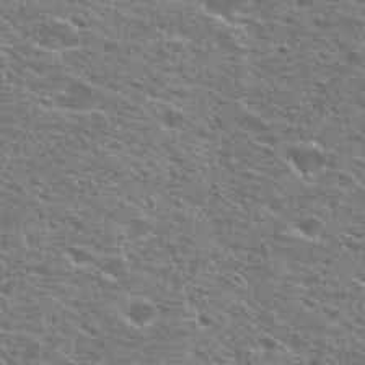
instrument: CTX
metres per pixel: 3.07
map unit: Hto
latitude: 25.4426
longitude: -47.1781
